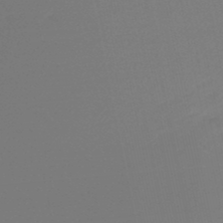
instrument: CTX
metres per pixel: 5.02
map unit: lHb
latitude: -47.1620
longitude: 64.7086
